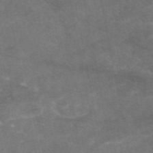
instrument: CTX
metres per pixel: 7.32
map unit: eAb
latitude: 47.3482
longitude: 120.0661
